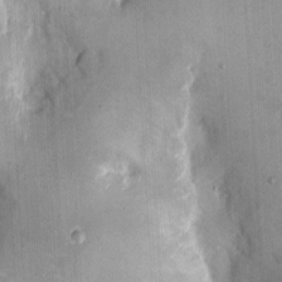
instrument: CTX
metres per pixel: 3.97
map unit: eHh
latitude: 4.4601
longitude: -68.9892
